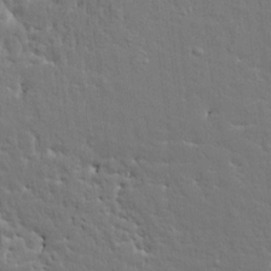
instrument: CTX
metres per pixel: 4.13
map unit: HNhu
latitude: 4.5735
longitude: 3.8800
